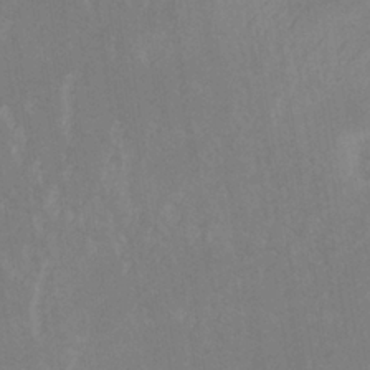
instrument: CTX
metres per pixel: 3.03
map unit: lHb
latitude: -34.0472
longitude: 66.8408
